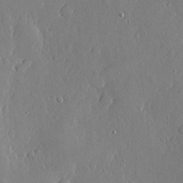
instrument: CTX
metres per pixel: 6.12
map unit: eHh
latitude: 4.9514
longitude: -74.9892
